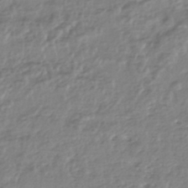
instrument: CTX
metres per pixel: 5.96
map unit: HNhu
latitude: -44.2551
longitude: 97.1809
